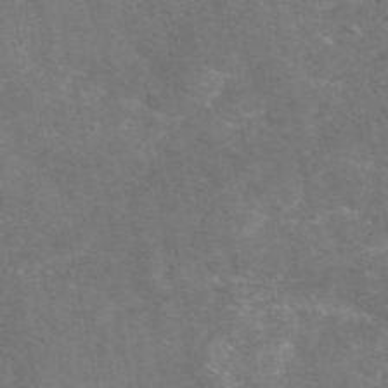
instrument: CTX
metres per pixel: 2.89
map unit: eAb
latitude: 47.7072
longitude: 115.7855
